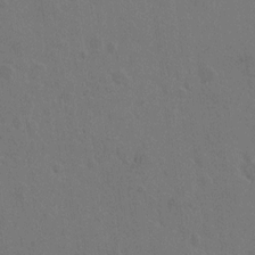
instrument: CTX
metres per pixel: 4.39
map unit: Hto
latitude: 6.9703
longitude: -62.9136
